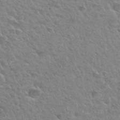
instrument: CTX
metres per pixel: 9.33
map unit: Hto
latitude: 35.2914
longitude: -50.2711
